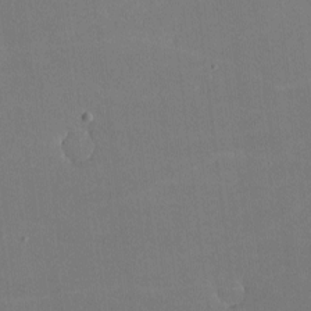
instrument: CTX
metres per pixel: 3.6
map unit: lHvf
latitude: -9.6344
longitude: -100.5357
